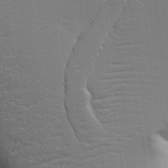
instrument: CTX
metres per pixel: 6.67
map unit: Aa
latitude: 17.7639
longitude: -126.1767
